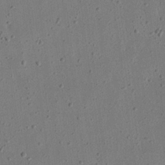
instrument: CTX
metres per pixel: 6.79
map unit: eHh
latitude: 24.6112
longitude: -69.0081
